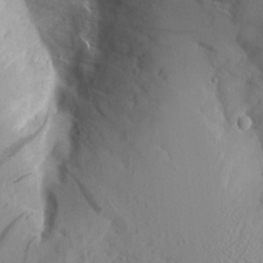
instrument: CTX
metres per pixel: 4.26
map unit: Aa
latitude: 8.9892
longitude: -135.0836
